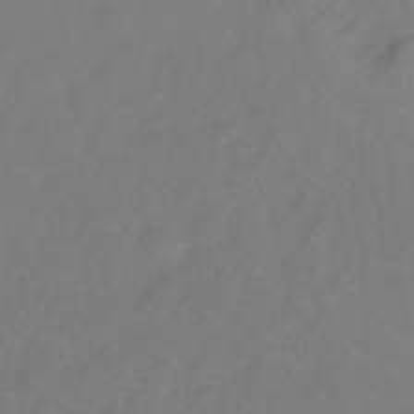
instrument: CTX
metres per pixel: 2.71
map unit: Ht
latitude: -2.1983
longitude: -33.9339
